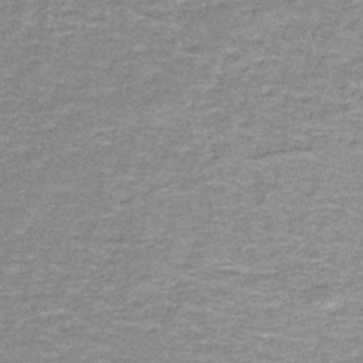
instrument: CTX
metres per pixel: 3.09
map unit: lHb
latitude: -43.0864
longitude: 55.9367
